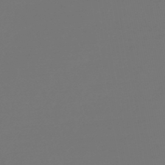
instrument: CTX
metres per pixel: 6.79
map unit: lHb
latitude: -47.4454
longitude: 62.9919
